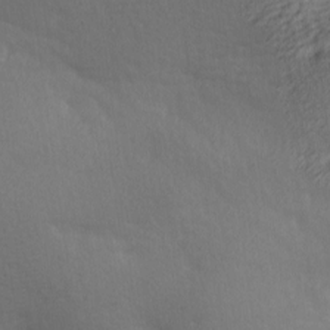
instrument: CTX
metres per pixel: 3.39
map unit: lAa
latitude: -8.9542
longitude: -125.6316
